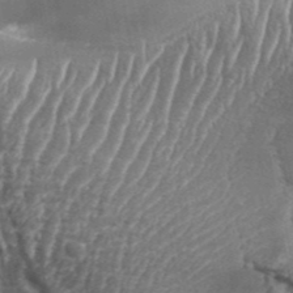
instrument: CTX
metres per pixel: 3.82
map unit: Aa
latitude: 33.6694
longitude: -135.7071
